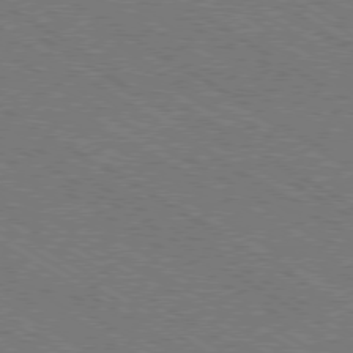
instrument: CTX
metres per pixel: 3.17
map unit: Ap
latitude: -79.5399
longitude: -78.9514
